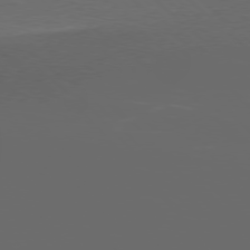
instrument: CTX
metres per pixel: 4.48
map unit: Ap
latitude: -78.5762
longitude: -70.3467
